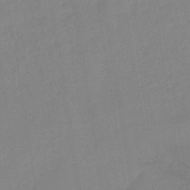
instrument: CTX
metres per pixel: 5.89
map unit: lHb
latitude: -45.6344
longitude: 72.9164
